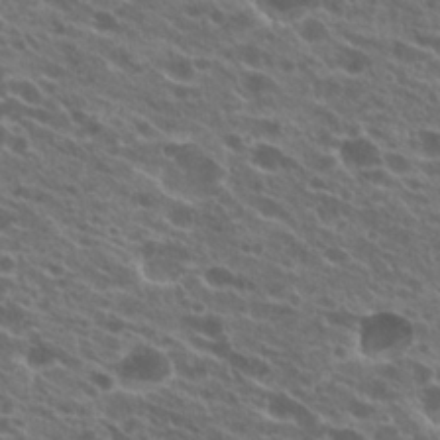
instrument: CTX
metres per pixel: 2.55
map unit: Hto
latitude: 24.2144
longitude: -40.2711
